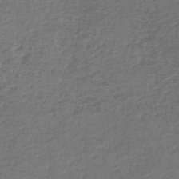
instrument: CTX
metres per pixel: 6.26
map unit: lHb
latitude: -44.6141
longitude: 59.2942
